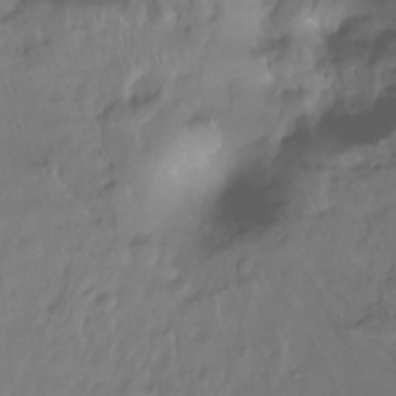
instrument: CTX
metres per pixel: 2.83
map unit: Ht
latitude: -15.6344
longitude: -43.8772
